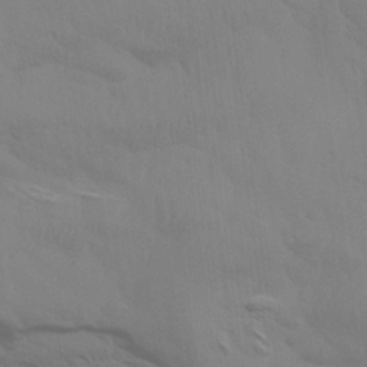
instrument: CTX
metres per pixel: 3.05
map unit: Aa
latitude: 25.9906
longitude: -143.0459
